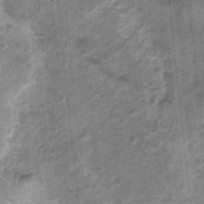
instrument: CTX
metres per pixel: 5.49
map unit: Nhu
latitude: 0.4601
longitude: -16.8380
